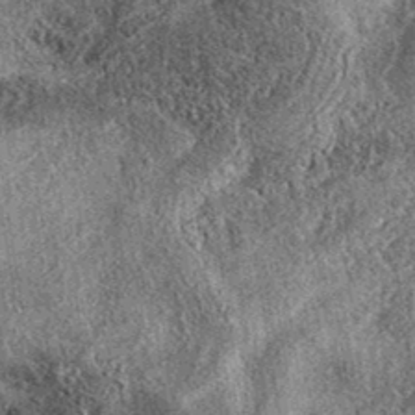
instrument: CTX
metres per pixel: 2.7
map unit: eAb
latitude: 37.6127
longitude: 107.2943
